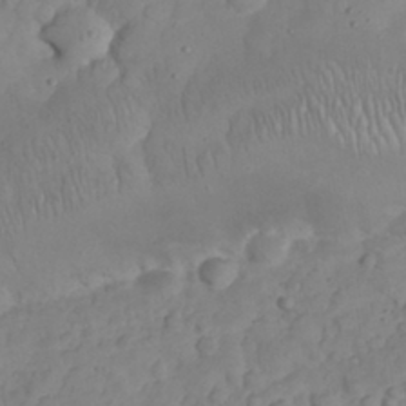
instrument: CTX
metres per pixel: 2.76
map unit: eHh
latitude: 32.2900
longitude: -63.4616
